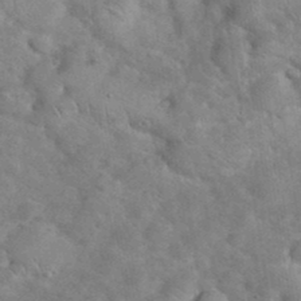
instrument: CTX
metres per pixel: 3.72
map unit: eHh
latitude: 37.7639
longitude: -64.7246
